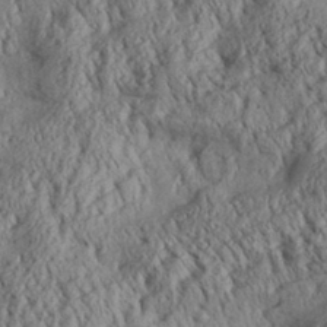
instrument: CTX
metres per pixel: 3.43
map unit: Aa
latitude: 30.6680
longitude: -137.3860
